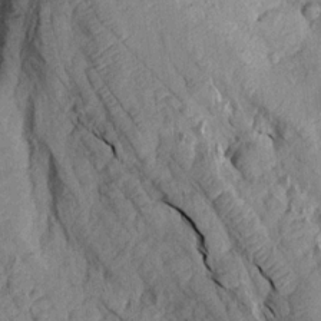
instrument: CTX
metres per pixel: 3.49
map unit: Aa
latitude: 16.7057
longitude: -145.6127
